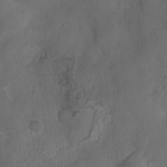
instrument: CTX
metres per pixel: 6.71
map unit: Nhu
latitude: 3.6316
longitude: -15.4994
